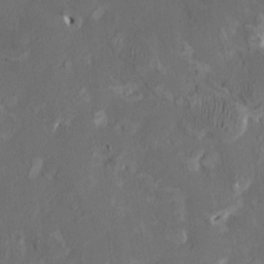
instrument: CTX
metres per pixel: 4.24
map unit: HNhu
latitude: 1.7449
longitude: -4.8380
